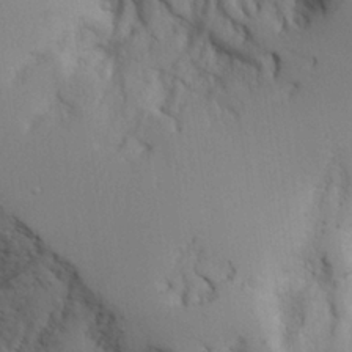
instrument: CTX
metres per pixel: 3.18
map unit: Aa
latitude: 25.7449
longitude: -132.1011
